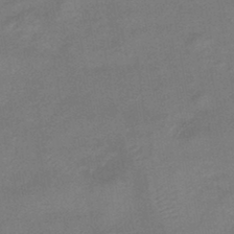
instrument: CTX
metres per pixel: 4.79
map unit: eHb
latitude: -42.7841
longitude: 82.8219
